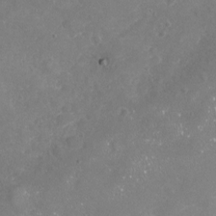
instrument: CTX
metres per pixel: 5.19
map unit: Nhu
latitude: -17.9178
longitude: -57.8961
